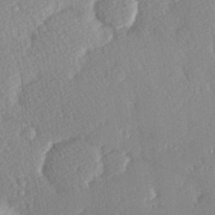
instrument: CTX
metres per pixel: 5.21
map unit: Hve
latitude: 26.5357
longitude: -93.8394
